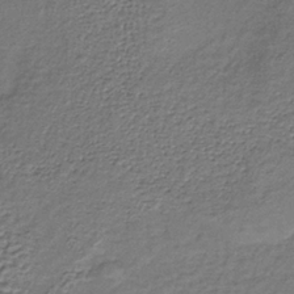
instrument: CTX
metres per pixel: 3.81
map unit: lHb
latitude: -35.9178
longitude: 61.9367
